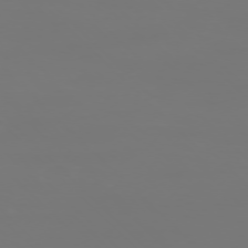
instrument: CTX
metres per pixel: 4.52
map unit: Ap
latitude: -76.1039
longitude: -82.1199
